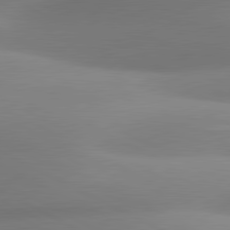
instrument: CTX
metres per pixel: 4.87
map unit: lApd
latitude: 81.1214
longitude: 132.5385
